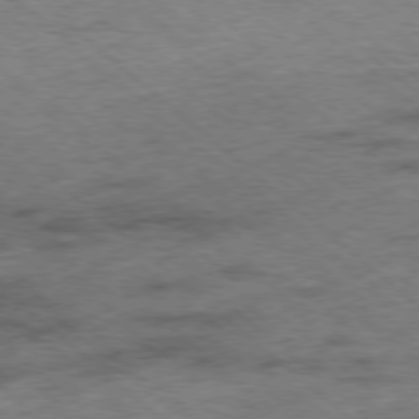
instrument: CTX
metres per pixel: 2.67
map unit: Ap
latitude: -78.2361
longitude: -50.2711
